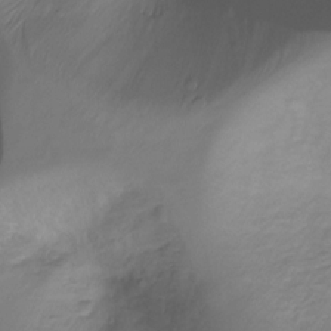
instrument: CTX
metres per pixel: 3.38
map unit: Ht
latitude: -16.8786
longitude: -45.0080
